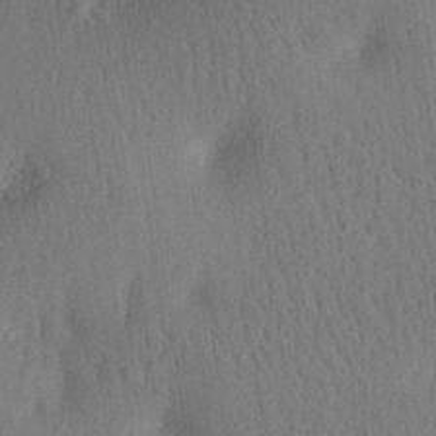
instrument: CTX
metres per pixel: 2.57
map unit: Aa
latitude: 21.1970
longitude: -139.1025
